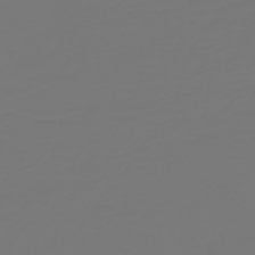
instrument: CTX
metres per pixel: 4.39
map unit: HNb
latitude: -47.2754
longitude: 51.9367
